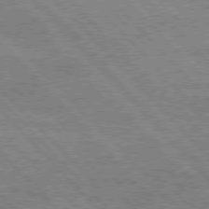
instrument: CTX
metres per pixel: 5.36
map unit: Hpe
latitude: 76.4601
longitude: -151.2159
